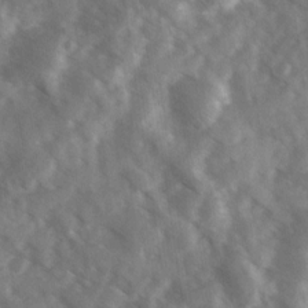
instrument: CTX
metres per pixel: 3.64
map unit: Ave
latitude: 17.8961
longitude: -131.0081
